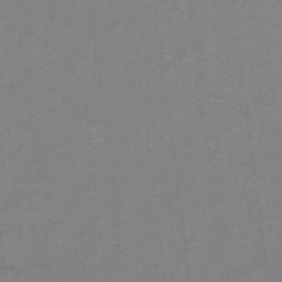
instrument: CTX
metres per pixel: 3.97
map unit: Hto
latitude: 5.4804
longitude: -32.2900
